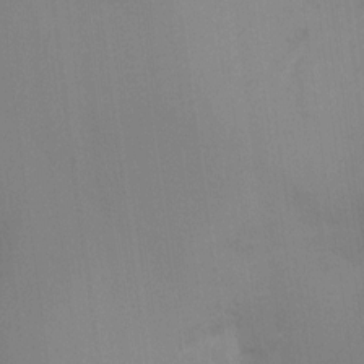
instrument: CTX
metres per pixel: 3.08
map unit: Ht
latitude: -16.5763
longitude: -47.6883
